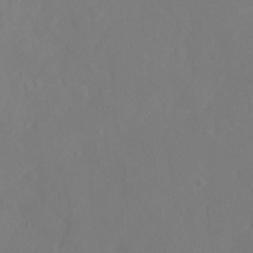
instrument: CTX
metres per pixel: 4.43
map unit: Ht
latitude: -5.4454
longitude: -26.7813
